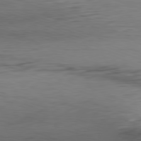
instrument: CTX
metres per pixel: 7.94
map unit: Hpe
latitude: -81.7478
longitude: 10.5007
